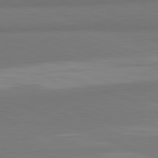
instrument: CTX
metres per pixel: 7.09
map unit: lApd
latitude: 81.9339
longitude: 177.2565
